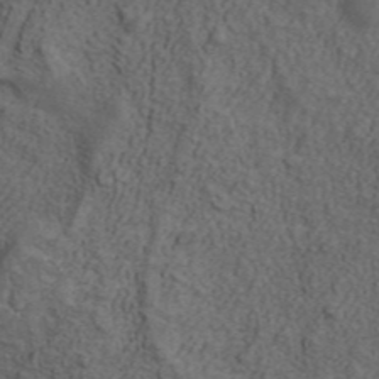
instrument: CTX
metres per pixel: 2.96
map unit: ANa
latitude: 42.4790
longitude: 29.6155
